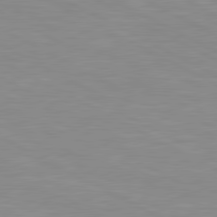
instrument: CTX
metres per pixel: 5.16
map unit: lApd
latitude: 80.7435
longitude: -172.0822
